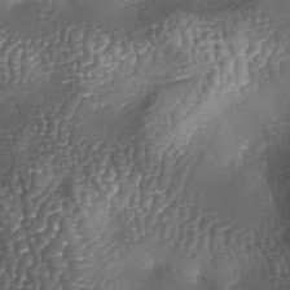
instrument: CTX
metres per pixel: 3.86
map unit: lAa
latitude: -5.5210
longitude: -127.5938
